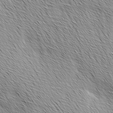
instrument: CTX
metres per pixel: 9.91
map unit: Ave
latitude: 1.9150
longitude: -114.4601
